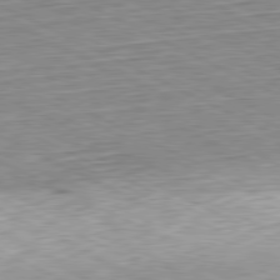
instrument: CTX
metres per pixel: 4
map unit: Hpe
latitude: -81.2754
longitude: 10.3306
